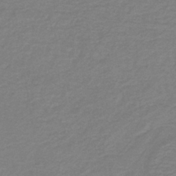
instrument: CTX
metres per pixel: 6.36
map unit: lHb
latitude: -41.5210
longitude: 52.3873
